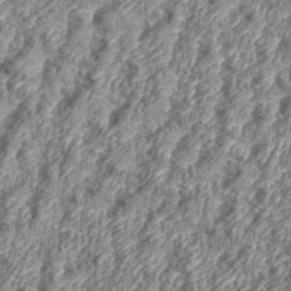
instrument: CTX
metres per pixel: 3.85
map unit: eHh
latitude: 35.6694
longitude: -137.3104
